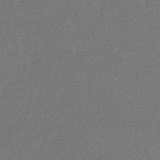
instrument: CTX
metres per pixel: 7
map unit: lHb
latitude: -43.0297
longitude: 76.6518
